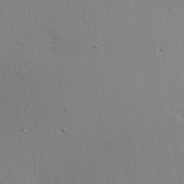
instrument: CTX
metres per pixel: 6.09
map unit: Hve
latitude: 18.1955
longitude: 149.4266
